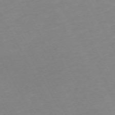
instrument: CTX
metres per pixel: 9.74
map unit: Hpe
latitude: -72.0472
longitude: 8.5574
